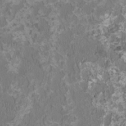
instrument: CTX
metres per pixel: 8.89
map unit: HNhu
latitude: 0.4034
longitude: -1.7638
